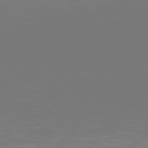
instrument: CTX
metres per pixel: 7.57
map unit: Hpe
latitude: 77.5182
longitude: -175.9717
